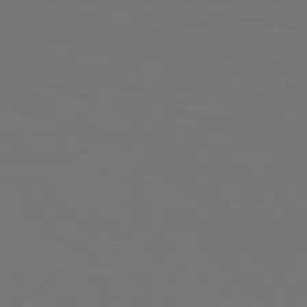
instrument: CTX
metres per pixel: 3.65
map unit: Hpe
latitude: 74.2523
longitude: -125.5938
